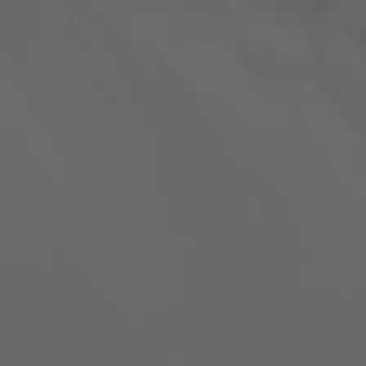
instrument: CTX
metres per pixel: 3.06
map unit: Ht
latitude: -3.3509
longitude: -60.9136
